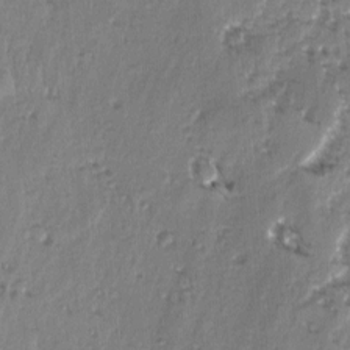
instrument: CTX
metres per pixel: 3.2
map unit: lAvf
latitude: -4.4251
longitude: -113.7261
